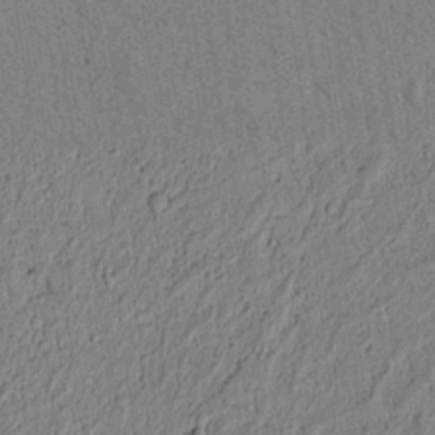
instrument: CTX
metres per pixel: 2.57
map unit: lAvf
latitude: 5.4048
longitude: 164.5007
